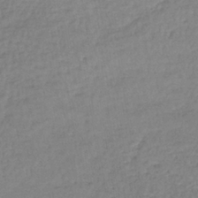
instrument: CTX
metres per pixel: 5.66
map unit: lHb
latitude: -36.4062
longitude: 61.2754
